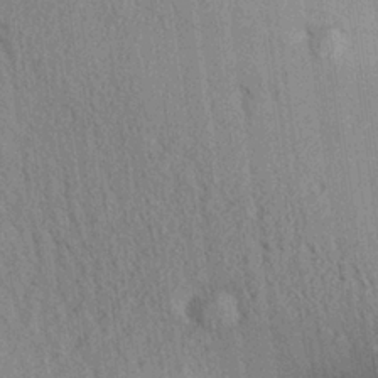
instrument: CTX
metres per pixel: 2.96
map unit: Aa
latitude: 26.5168
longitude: -135.0647
